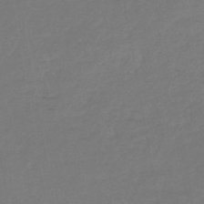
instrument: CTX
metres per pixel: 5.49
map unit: lHb
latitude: -45.4832
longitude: 68.2739
